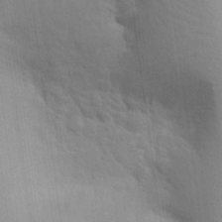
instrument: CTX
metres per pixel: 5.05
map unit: eHh
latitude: 24.1766
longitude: -79.4616
